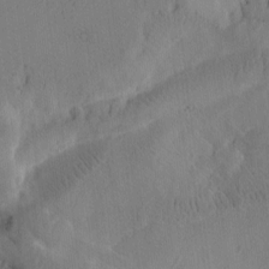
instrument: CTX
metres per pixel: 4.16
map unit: Htu
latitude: -3.0864
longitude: 168.1227
